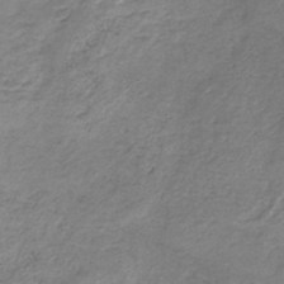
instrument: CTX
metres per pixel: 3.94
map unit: HNb
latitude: -32.2173
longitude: 61.1998
